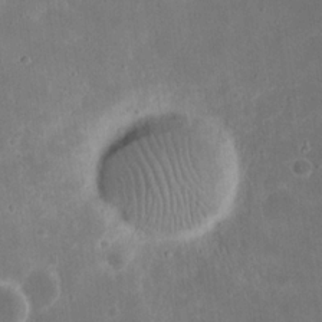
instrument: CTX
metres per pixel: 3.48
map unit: eHh
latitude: 20.5168
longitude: -67.4993
